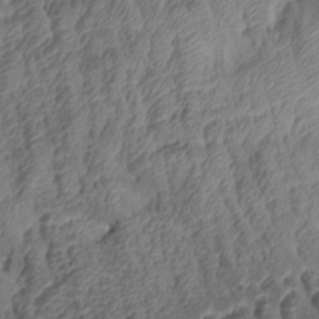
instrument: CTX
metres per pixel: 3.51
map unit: Aa
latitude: 7.1970
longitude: -128.1767
